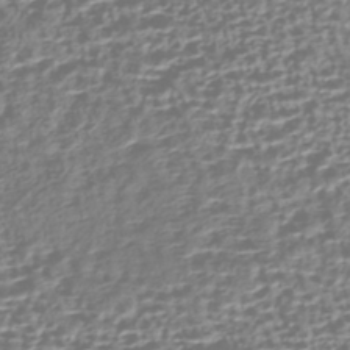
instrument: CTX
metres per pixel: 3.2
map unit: HNhu
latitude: -43.2564
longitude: 106.8030
